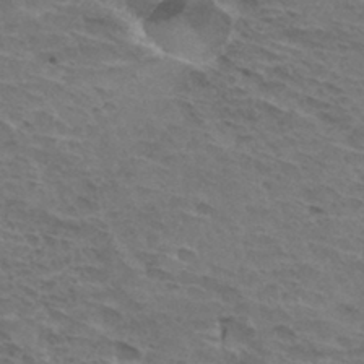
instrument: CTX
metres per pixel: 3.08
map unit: Hto
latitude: 32.8191
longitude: -45.3481
